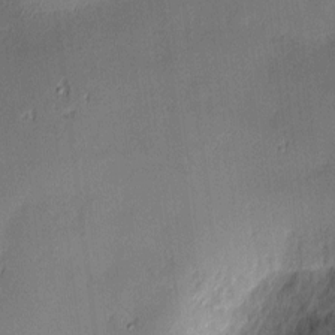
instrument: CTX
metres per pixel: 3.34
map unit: Nhu
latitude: 3.1781
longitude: -75.4615
